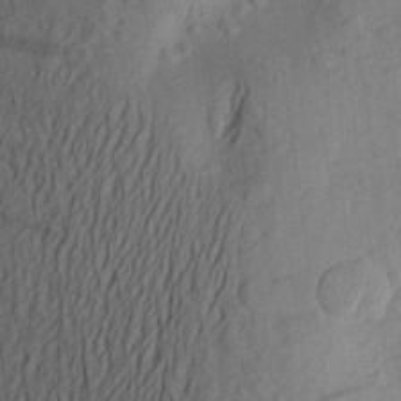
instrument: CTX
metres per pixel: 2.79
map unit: Aa
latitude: 26.3089
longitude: -145.3104
